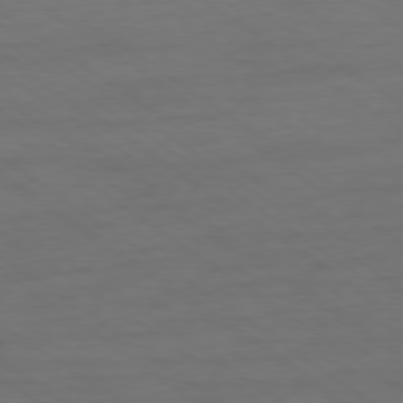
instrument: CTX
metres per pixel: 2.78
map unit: Ap
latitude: -79.4265
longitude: -53.6505
